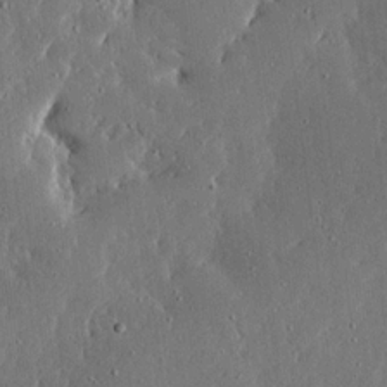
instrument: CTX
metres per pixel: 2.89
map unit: Ave
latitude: 17.4237
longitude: -139.7639
